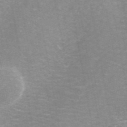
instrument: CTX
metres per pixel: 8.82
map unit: ANa
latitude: 45.1403
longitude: 38.4440
